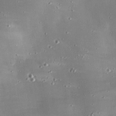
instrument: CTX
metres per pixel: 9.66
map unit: eHh
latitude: 24.1011
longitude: -89.7261
